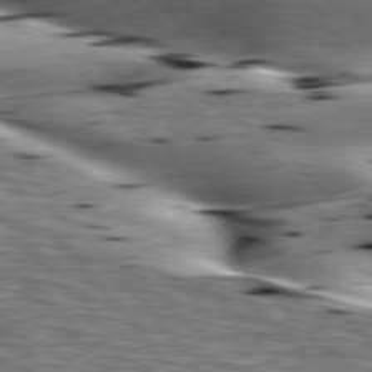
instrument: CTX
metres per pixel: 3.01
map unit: lApd
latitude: 76.5356
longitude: -61.1025
